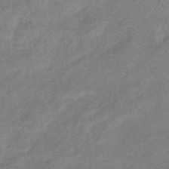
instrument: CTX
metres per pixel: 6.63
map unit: eHb
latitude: -41.6911
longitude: 82.9542
